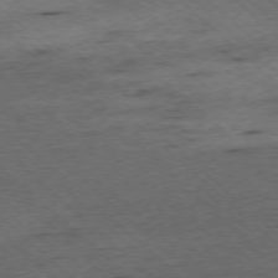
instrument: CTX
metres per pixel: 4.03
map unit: Ap
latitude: -77.5021
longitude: -85.9717
